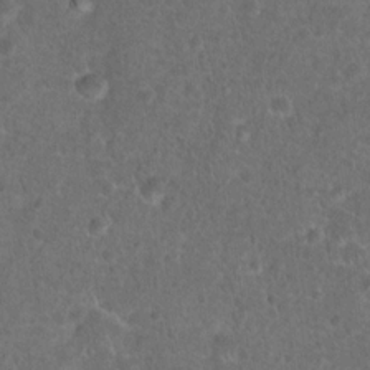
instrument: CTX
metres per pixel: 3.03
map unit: Hto
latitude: 17.9150
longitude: -41.1781
